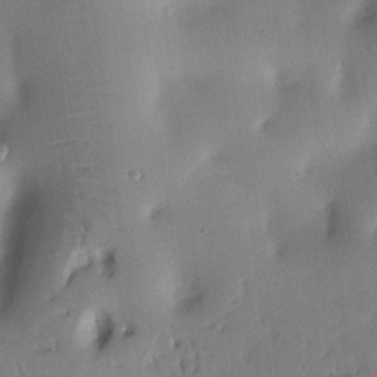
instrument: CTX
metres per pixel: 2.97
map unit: Nhu
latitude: 14.6680
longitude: -78.5735
